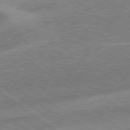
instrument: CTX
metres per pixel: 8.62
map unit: Hpe
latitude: 78.9325
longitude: -171.7072
